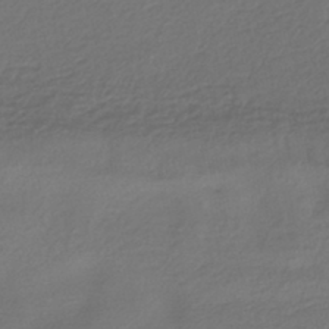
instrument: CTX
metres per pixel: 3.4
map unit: HNhu
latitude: -43.8800
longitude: 96.6141
